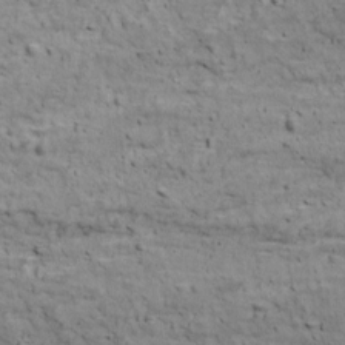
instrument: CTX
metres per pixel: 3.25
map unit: Ave
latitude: 17.9528
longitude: -134.1766
